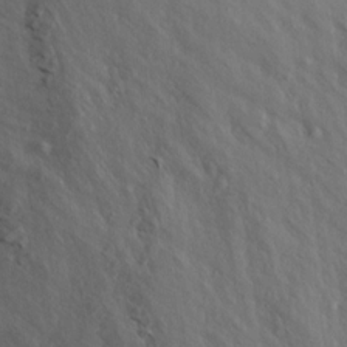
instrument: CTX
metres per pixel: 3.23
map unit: Aa
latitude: 13.7450
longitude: -142.1956
